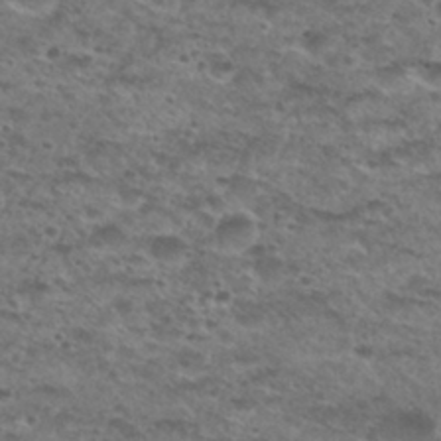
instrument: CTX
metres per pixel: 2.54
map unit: Hto
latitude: 29.9717
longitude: -48.4790
